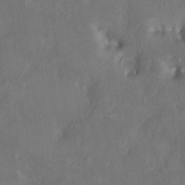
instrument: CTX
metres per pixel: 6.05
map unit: HNhu
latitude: 6.4979
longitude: 3.8422
